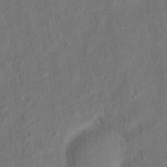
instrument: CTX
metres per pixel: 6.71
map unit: eHh
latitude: 6.1956
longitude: -76.8758
